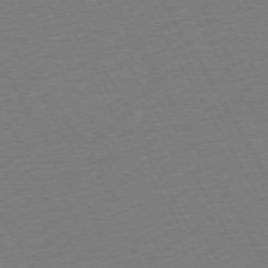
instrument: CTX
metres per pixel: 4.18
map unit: Ap
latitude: -74.1606
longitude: -68.9514
